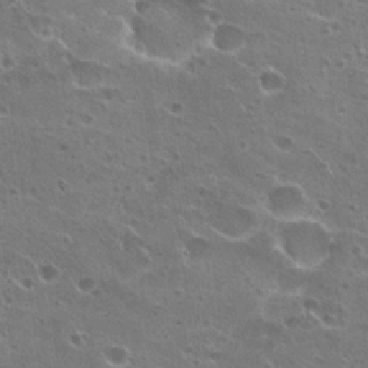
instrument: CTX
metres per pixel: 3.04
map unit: Hto
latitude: 22.3278
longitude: -41.8016
